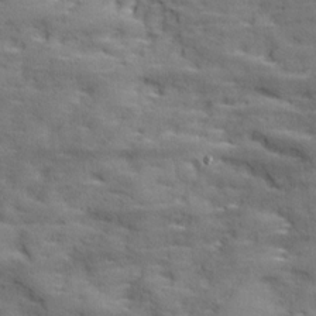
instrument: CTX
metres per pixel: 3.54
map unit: Ave
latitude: 18.3089
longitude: -136.1200
